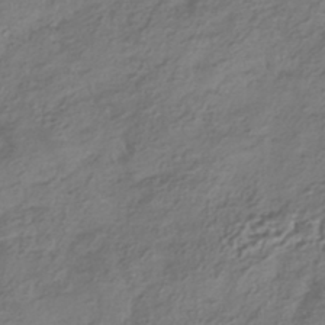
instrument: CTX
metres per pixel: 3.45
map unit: HNhu
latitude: -41.8422
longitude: 107.0109
